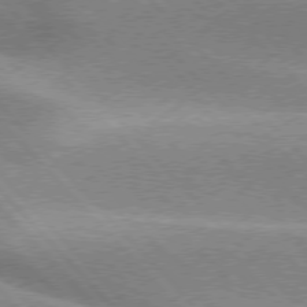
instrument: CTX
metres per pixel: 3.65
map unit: lApd
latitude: 76.1577
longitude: -62.9325
